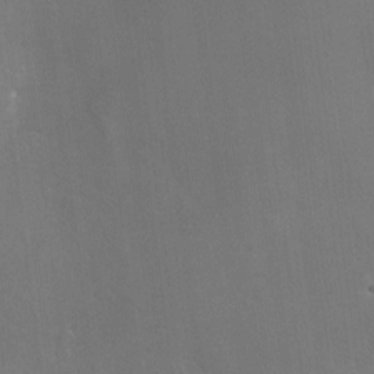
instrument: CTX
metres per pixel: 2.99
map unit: Nhu
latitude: -16.0850
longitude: -58.0633
